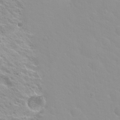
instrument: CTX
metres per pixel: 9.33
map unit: Hto
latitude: 20.4979
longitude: -33.4804
